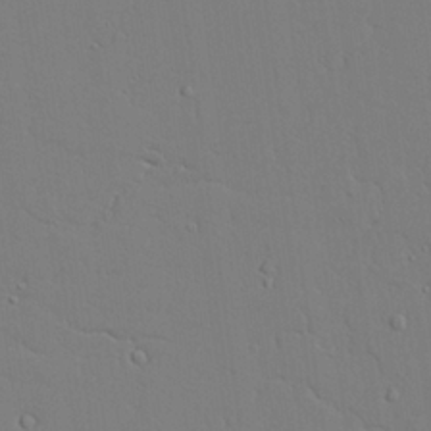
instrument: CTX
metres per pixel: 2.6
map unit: lAvf
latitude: 24.7813
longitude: -109.9150
